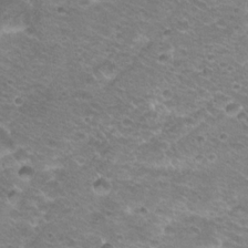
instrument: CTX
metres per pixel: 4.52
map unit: Hto
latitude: 20.7624
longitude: -32.3278
